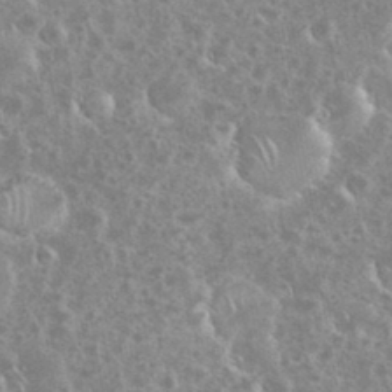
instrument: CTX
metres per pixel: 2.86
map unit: eHh
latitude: 35.3859
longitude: -60.2900
